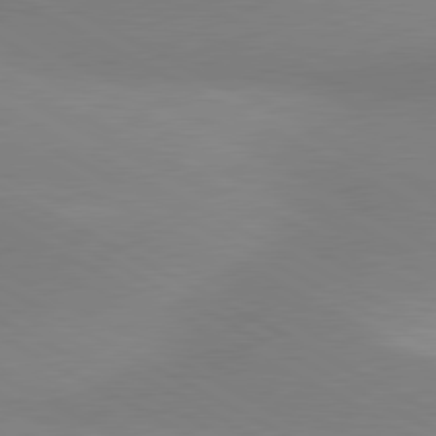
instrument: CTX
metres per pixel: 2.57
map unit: lApd
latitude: 80.5735
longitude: 127.4454
